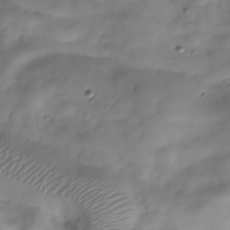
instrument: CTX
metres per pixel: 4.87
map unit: Hve
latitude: -30.2550
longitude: 94.1983
